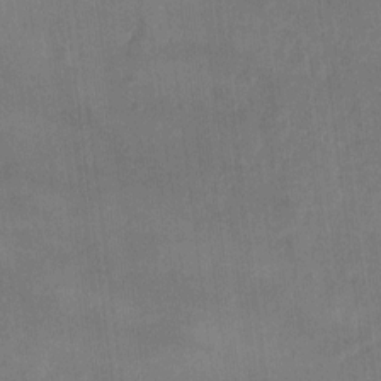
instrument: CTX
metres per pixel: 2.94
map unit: eHh
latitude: 8.3090
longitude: -73.2537
